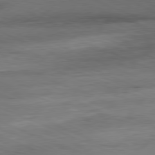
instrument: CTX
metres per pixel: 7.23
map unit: Ap
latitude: -81.5210
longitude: -86.6112
